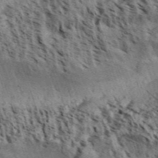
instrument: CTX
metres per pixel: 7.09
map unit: Aa
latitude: 31.6505
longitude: -137.2915
